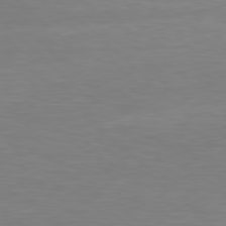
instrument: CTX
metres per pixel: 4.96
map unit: Hpe
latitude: 78.4601
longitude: -167.6505
